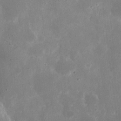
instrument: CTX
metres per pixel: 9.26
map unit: eHh
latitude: 7.9339
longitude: -69.0270
